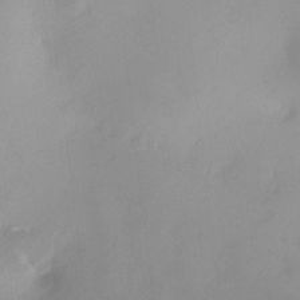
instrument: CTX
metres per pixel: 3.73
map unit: HNhu
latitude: 6.1011
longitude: 8.1795
